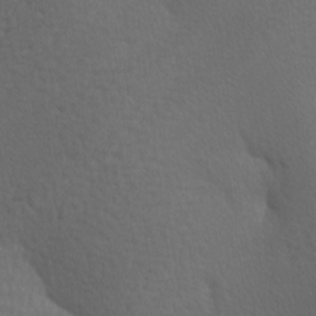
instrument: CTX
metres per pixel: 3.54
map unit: lAa
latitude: -9.7478
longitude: -125.8394
